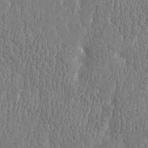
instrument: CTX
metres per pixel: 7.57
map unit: Htu
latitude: -4.4251
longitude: 175.8800
